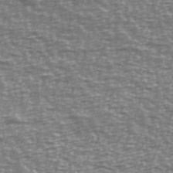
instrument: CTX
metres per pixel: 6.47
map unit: Ave
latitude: 40.1955
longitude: -113.4426
